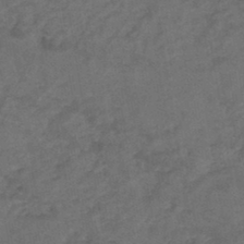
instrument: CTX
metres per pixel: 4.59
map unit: HNb
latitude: -44.1606
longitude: -38.5357
